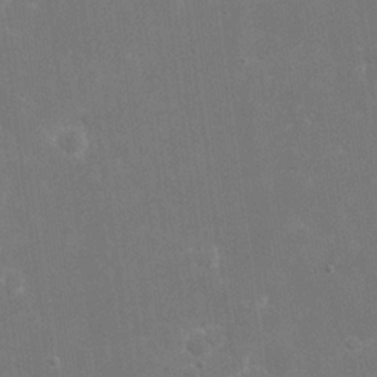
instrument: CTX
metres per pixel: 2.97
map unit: eHh
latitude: 20.0822
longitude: -69.6883
